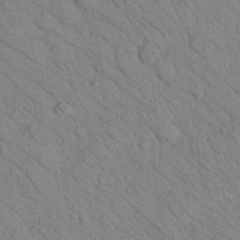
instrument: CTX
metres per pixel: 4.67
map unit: Nhu
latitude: 24.1766
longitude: -74.5546
